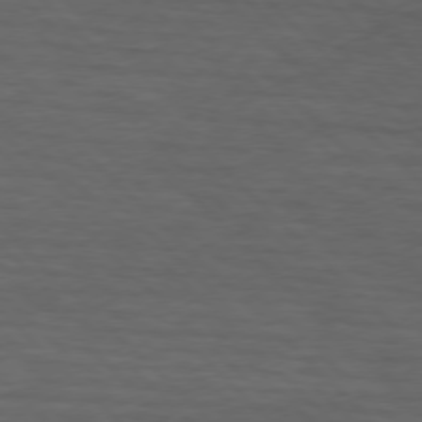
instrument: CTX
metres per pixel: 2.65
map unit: lApd
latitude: 75.5371
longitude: -83.4993
